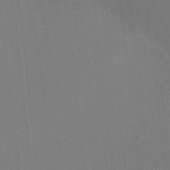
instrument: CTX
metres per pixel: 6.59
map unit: Hto
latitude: -11.0487
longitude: -38.7246
